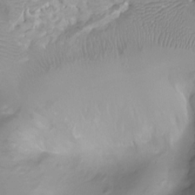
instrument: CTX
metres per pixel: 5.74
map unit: Ht
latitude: -0.8030
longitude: -18.6301
